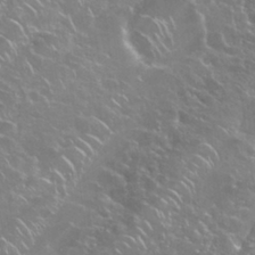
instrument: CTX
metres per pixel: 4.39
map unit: Nhu
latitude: 28.9702
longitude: -60.4412
